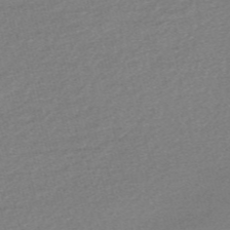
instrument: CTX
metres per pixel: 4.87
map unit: Nve
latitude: -56.5196
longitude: 61.0864
